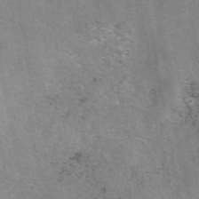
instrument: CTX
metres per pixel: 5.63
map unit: eAb
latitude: 42.6302
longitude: 106.8408
